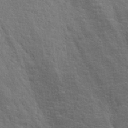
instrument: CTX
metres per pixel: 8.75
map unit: lHvf
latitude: 25.3103
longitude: 143.1431
